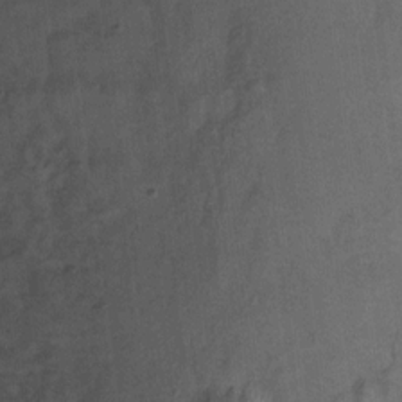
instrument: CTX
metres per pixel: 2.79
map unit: Ht
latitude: 8.4979
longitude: -38.2900
